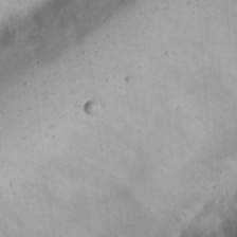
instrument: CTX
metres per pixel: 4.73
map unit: Nhu
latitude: 21.8206
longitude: -70.6112
